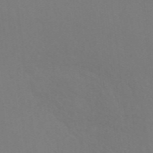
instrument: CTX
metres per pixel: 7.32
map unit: ANa
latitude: 42.9136
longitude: 28.5196
